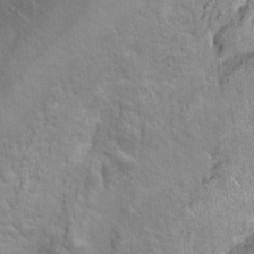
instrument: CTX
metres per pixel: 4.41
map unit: Ht
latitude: 10.1956
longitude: -39.3482
